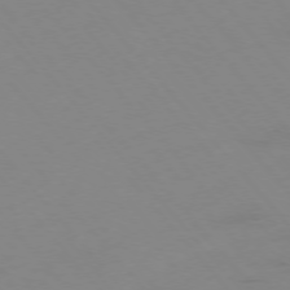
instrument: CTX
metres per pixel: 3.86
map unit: Hpe
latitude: -76.1228
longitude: -19.9339
